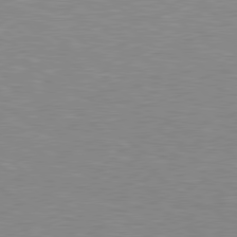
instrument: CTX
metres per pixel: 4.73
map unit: lApd
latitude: 79.0648
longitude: -177.6505
